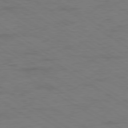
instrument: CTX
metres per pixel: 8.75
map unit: Ap
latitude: -79.9556
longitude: -52.8191
